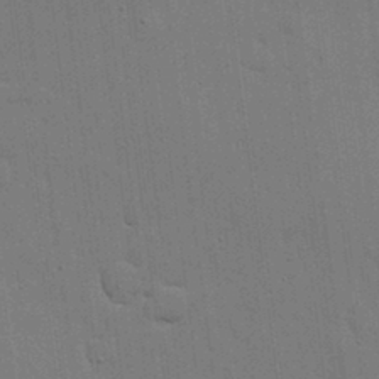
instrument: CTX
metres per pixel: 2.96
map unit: lHvf
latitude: 18.4790
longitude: -113.6127
